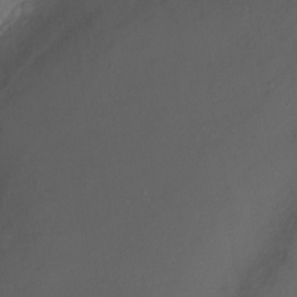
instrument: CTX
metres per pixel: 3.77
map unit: Ht
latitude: 1.3859
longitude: -34.6868
